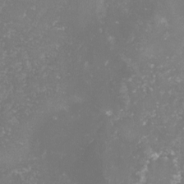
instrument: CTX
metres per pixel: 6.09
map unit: lHvf
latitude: -15.3699
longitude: -98.3656
